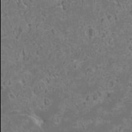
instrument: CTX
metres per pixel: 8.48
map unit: HNhu
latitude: -0.4818
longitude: 2.0094
